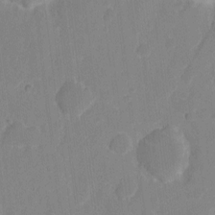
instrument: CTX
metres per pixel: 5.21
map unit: eHh
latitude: 5.6505
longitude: -66.5356
